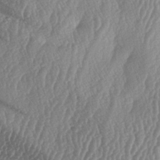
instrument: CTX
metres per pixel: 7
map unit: lAa
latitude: -6.2361
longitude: -129.6127
